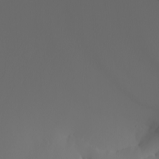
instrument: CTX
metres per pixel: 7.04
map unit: Nhu
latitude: -6.2361
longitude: -96.0255
